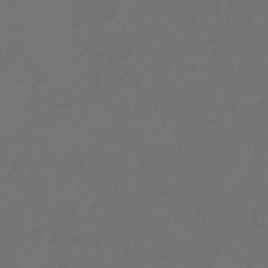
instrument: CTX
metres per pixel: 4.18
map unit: lHb
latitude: -47.6344
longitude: 65.5966
